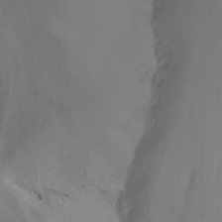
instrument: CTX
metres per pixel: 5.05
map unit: Nhu
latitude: -14.7086
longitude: -53.5560
